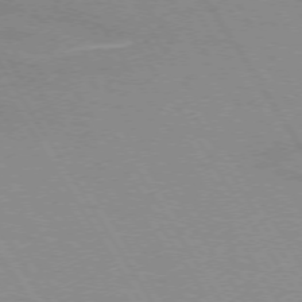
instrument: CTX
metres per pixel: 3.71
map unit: lApd
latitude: 72.6302
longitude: -56.4223
